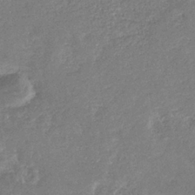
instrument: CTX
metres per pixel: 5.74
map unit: eHb
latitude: -34.5763
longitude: 74.7652
